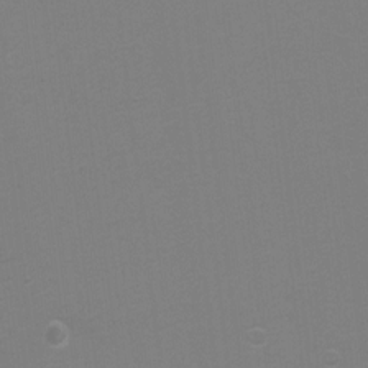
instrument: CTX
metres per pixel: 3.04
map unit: Hto
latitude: 7.1025
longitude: -35.9906
